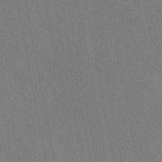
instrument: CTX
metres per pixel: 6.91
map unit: eAb
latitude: 46.0822
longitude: 121.8800
